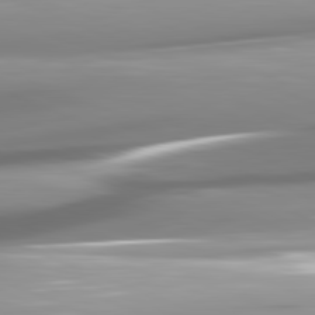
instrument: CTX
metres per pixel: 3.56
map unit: lApd
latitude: 82.0822
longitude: -147.4049
